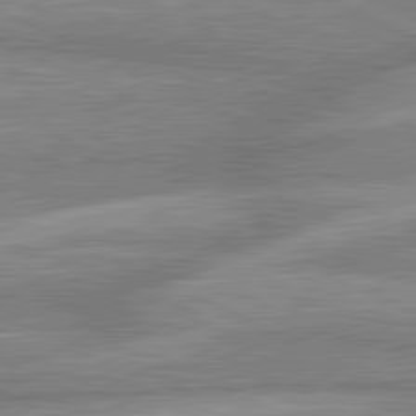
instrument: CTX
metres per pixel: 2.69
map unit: lApd
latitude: 81.6316
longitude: -167.2914
